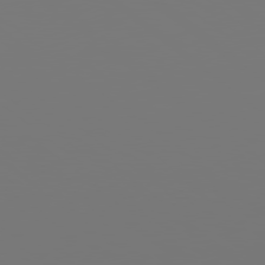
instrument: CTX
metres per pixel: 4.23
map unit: Hpe
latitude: 78.3845
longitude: 173.5777
